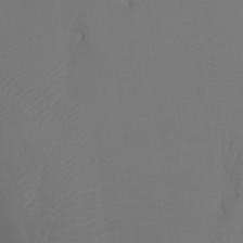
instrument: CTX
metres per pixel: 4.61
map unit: Ht
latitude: -7.0864
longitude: -27.7261
